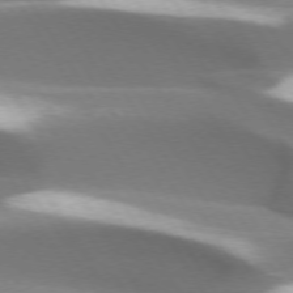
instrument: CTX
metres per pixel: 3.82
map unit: lApd
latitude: 73.6883
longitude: -51.8394
